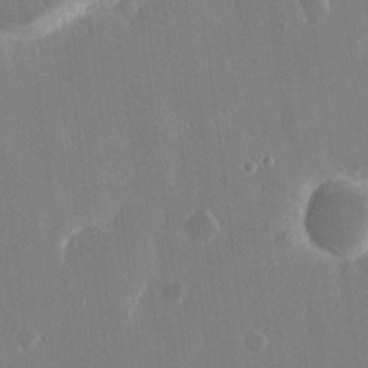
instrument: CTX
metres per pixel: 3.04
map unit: eHh
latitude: 15.0837
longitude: -71.0836
